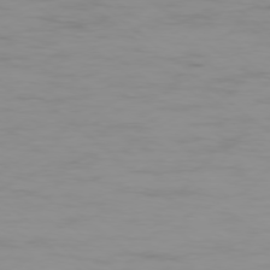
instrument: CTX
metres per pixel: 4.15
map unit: Ap
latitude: -77.8989
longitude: -95.4238
